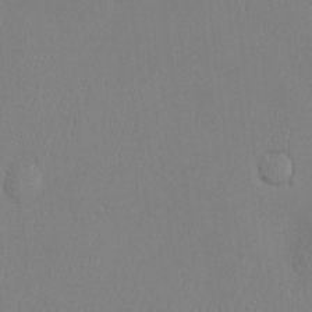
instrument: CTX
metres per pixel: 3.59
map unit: Nve
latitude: -10.2928
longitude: 173.6155
